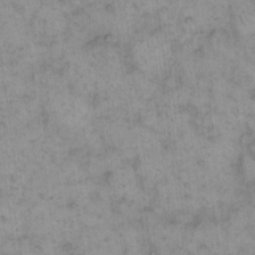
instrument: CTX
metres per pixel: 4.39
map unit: eHh
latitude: 15.4805
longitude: -66.3467
